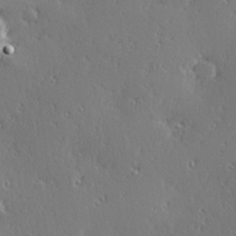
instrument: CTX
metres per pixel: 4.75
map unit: Hve
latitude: 27.3860
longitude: -93.0458
